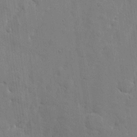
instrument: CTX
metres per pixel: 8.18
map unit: eHh
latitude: 6.7057
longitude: -72.4412
